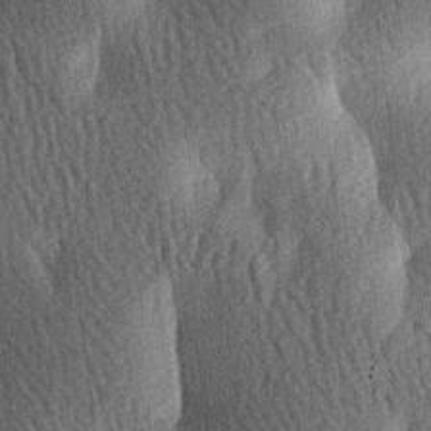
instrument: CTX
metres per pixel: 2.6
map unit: lAa
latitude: -7.1998
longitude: -127.6505
